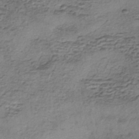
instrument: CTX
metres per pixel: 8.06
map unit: eHh
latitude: -42.6518
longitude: 119.7289
